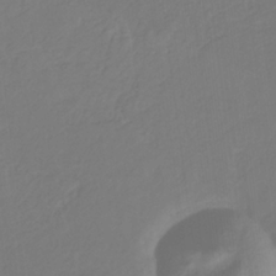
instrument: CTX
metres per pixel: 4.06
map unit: eHb
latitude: -30.1606
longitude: 64.5196
